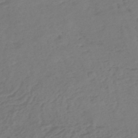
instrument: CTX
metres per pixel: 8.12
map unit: lHb
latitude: -47.6155
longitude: 65.1809
